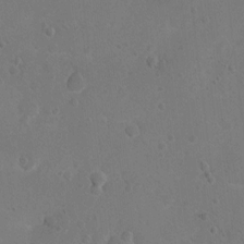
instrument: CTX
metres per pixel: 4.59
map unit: Nhu
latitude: 4.0444
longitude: -27.2348
